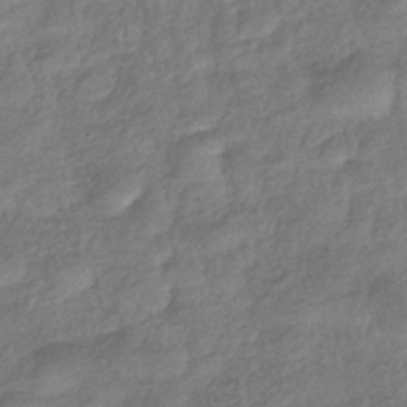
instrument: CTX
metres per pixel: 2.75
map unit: eHb
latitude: -38.8597
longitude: 81.1620
